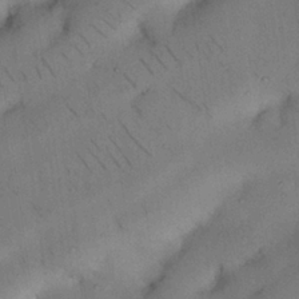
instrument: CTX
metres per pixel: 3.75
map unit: Nhu
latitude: 26.5357
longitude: -71.6883
